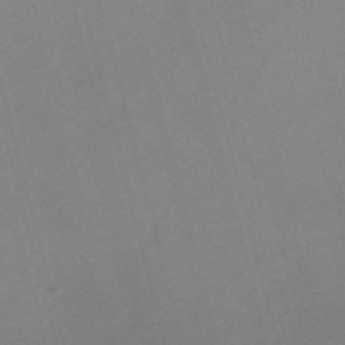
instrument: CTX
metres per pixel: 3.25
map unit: Nve
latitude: -57.3509
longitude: 64.1606
